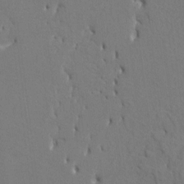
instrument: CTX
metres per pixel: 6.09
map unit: HNhu
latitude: 4.3278
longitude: -8.0633
